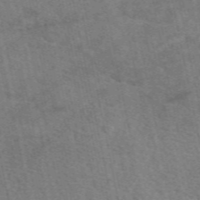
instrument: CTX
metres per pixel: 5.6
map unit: eAb
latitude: 50.6868
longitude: 112.1228
